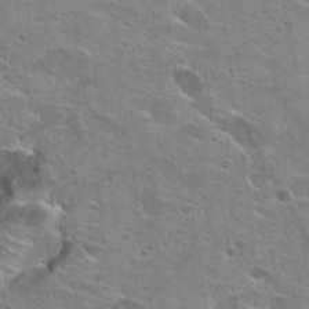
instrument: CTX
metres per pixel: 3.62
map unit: Hto
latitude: 23.4237
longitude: -42.5546
